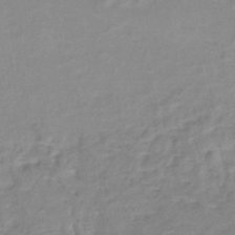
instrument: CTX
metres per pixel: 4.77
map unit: Nhe
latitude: -46.3873
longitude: 152.7085
